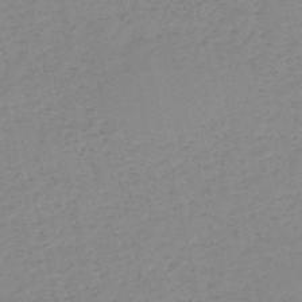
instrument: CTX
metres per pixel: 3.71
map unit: HNb
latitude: -54.0850
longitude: -39.0269
